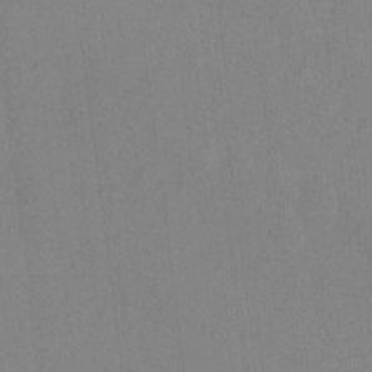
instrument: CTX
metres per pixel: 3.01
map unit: lAvf
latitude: -6.6329
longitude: -114.1577
